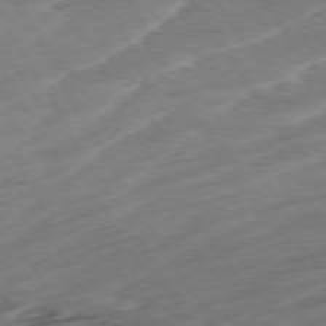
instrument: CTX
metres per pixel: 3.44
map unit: Ap
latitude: -76.6707
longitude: -72.9892
